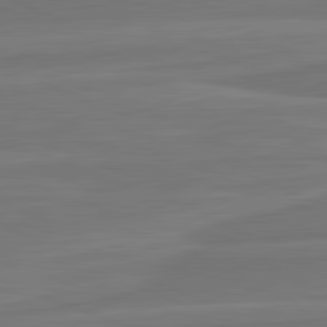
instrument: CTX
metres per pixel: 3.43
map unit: lApd
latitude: 82.3089
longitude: -174.3656
